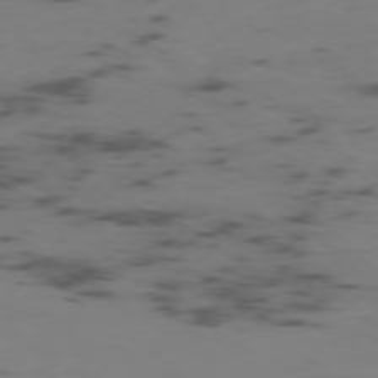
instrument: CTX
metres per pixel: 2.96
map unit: Ap
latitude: -76.1417
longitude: -67.2914
